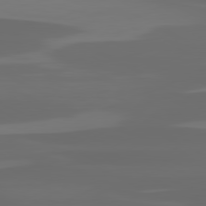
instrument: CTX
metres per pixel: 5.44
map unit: lApd
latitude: 80.4601
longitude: -116.5924
